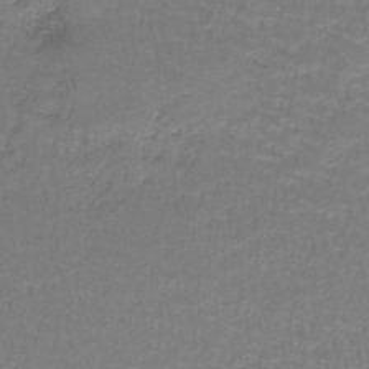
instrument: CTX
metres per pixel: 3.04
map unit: lHb
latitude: -42.1038
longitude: 58.0094
